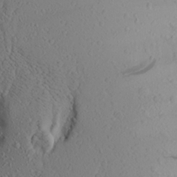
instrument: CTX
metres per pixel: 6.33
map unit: Aa
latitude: 23.4804
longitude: -144.3089
